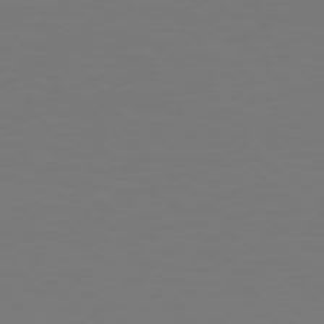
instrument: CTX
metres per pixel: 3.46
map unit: Hpe
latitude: 74.1956
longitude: -123.7072
